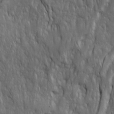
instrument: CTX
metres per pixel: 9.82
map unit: Ave
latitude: 15.8395
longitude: -134.4790
